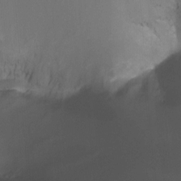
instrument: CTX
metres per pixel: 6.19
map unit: Nhu
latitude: -13.3510
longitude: -63.4427
